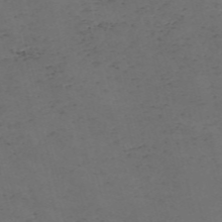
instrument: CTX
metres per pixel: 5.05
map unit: Nve
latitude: -57.7855
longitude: 52.9730
